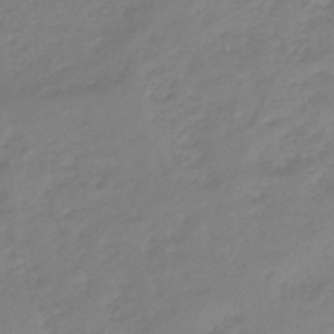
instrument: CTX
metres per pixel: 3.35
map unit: eHb
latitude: -46.2361
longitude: 83.0108
